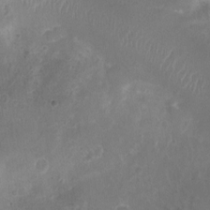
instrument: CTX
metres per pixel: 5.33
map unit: Ht
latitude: -5.8611
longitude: -19.3103
